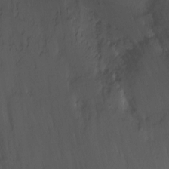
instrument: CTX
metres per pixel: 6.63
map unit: Nhu
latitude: -7.2943
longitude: -45.4993
